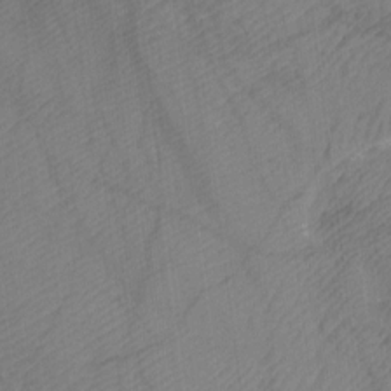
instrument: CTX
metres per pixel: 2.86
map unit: Ht
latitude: -4.4062
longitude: -27.1025
